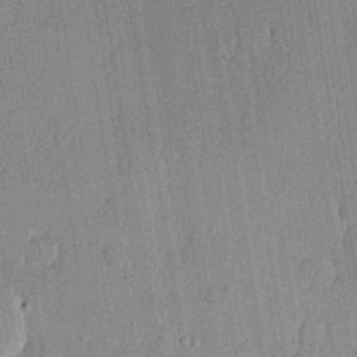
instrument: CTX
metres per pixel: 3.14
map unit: lHvf
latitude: 20.6869
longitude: 144.8786
